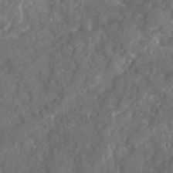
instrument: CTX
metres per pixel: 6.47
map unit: Ave
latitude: 21.9339
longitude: -132.3656
